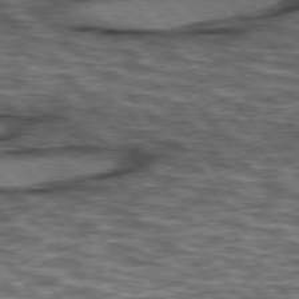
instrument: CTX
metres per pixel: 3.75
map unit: lApd
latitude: 75.9717
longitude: -49.1214
